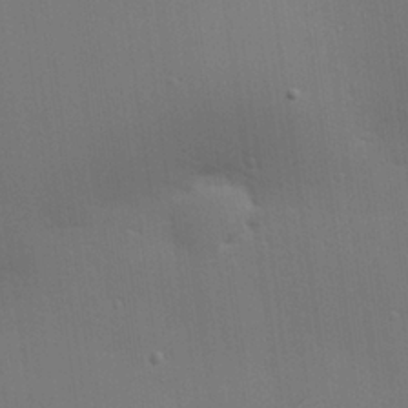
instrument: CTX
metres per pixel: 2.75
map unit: Hve
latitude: 26.6113
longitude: -91.3860
